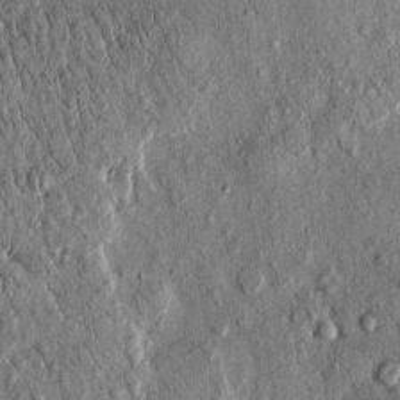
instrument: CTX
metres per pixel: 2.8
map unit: eHh
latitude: 0.1577
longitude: 15.2187
